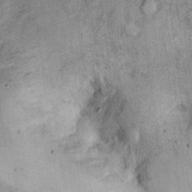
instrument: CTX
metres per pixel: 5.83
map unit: Ht
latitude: 8.9136
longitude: -38.6112
